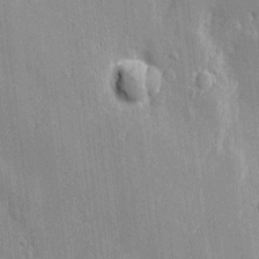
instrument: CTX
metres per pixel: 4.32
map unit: Htu
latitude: -6.9919
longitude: 175.8611
